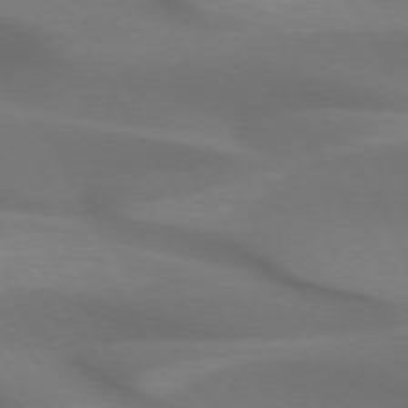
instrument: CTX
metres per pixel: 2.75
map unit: lApd
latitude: 72.7813
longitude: -50.3467
